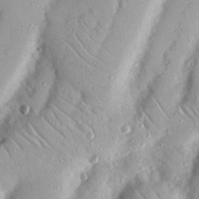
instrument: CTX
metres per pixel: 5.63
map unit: Nhu
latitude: 18.6112
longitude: -77.7449
